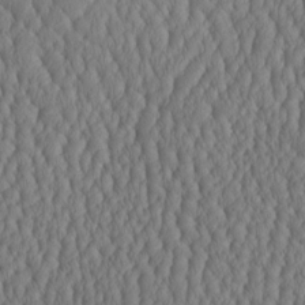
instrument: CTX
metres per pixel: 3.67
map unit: HNhu
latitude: -2.8785
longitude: 13.2943
